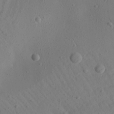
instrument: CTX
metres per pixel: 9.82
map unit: Aa
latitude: 25.1403
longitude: -143.7639
